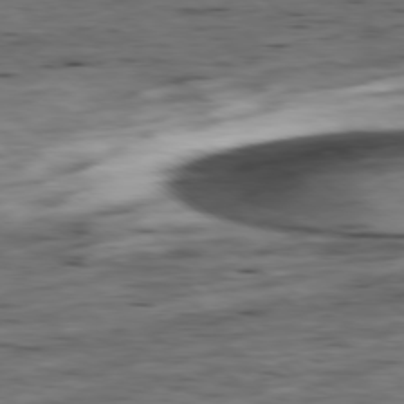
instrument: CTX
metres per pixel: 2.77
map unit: Ap
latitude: -79.1809
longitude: -90.4790
